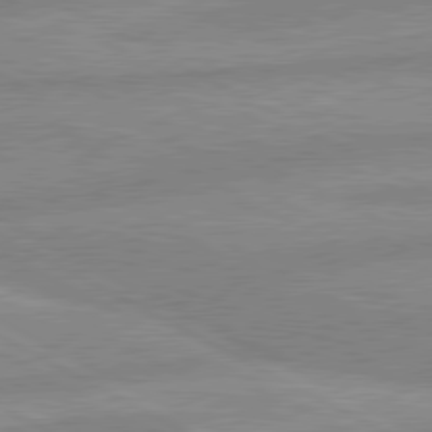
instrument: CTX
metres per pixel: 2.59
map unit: lApd
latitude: 80.4223
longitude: -169.3671
